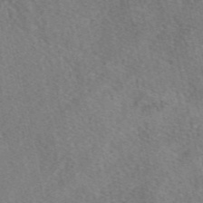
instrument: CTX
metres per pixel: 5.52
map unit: eAb
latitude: 48.2145
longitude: 105.3698
